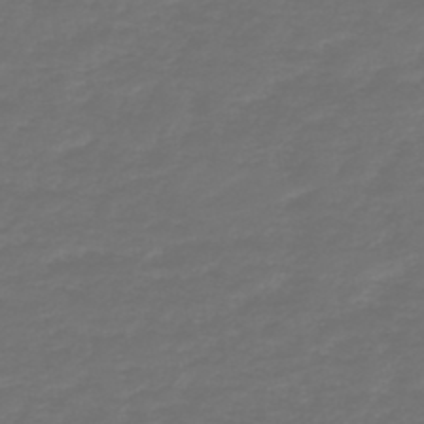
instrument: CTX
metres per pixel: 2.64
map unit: HNb
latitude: -47.4832
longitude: 54.4629
